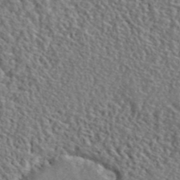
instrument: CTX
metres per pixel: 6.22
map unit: lHvf
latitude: 42.0633
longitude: -87.9717
